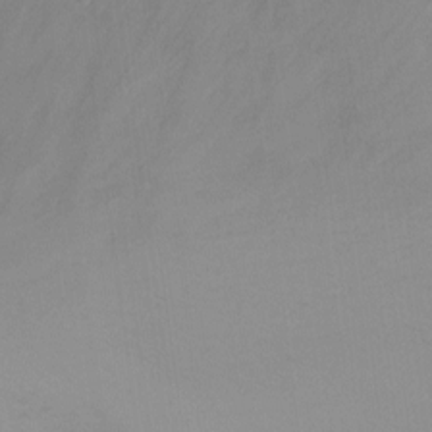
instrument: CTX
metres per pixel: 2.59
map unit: Nhu
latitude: -13.0675
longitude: -60.1578
